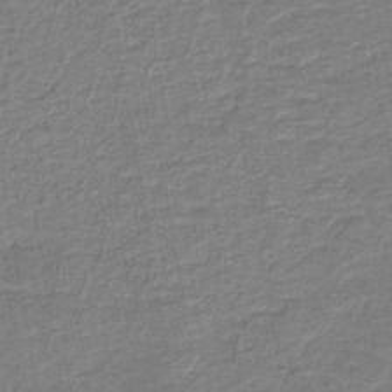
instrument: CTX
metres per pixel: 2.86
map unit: HNb
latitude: -40.8786
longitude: 50.8408
